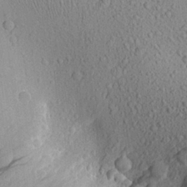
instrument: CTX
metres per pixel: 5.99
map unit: Aa
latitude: 23.7638
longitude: -144.4979
